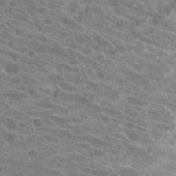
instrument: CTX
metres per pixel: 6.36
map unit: Hto
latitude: 21.7450
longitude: -38.8569
